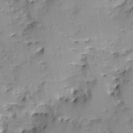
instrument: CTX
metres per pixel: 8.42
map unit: Ave
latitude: -9.6533
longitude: -117.5938
